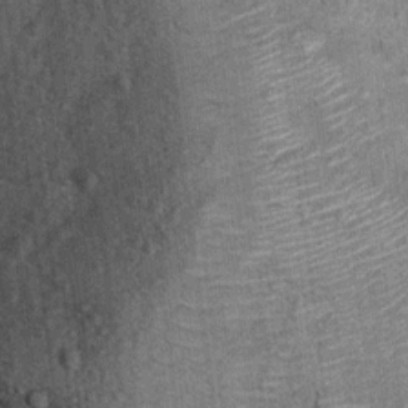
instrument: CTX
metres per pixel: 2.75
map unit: Ht
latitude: 9.8394
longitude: -37.4237
